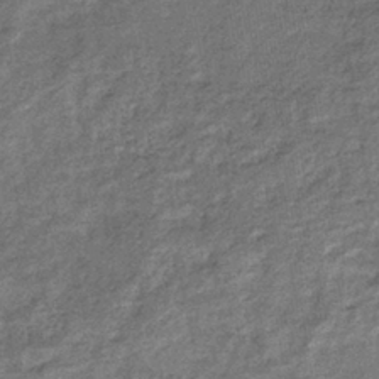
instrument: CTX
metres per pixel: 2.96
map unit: eHb
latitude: -37.7855
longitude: 79.2376
